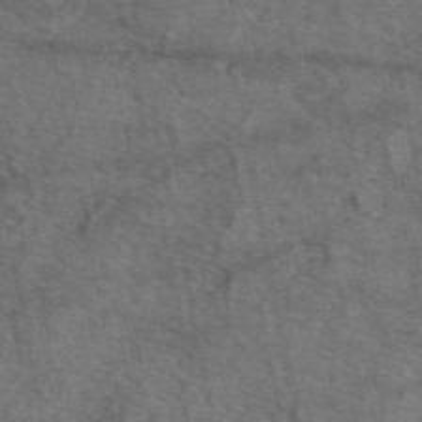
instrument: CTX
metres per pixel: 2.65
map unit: eAb
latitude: 49.9717
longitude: 119.7667
